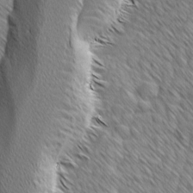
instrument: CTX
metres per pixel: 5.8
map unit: lAvf
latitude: -2.2361
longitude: -114.5734
